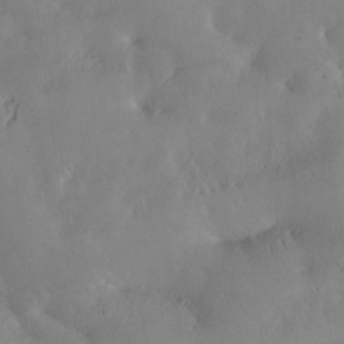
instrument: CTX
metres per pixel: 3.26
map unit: Nve
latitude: -8.9919
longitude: 173.0297
